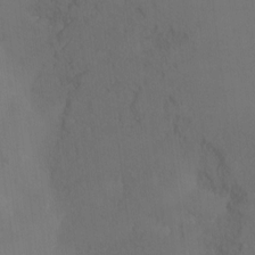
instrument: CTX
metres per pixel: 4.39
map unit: Hto
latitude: -11.0487
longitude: -40.4034
